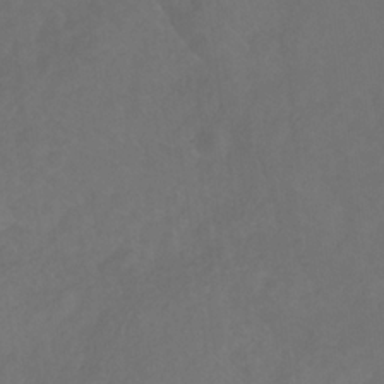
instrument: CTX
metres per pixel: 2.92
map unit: HNb
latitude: -30.9164
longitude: 64.0850
